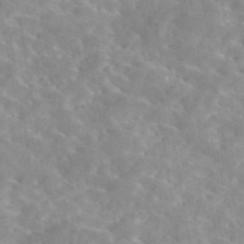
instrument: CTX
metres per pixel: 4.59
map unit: eAb
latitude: 44.9136
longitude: 126.4818
